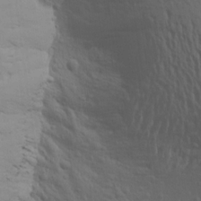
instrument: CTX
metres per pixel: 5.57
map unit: Aa
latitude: 18.8569
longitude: -143.7828
